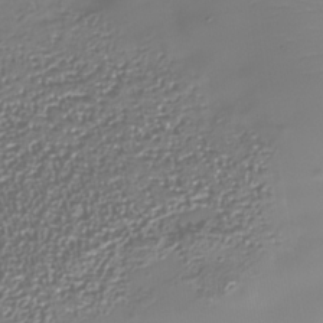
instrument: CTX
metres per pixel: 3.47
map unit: Nhe
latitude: -36.7085
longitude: -90.1578
